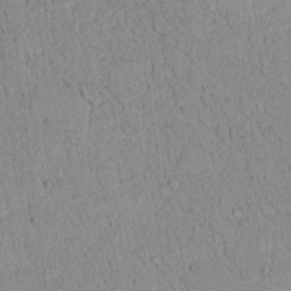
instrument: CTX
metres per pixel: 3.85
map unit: lAvf
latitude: 8.6302
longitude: 167.9745
